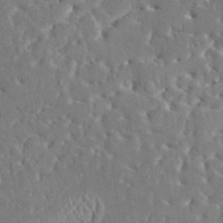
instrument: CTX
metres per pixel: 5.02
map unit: HNhu
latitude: 5.1214
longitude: 10.3117
